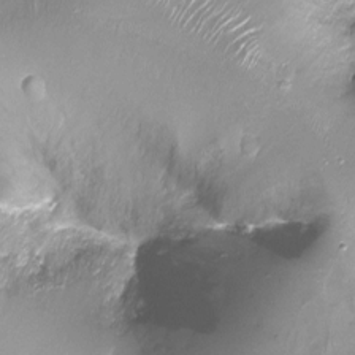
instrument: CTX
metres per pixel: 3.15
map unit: Ht
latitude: -16.5385
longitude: -43.4615
